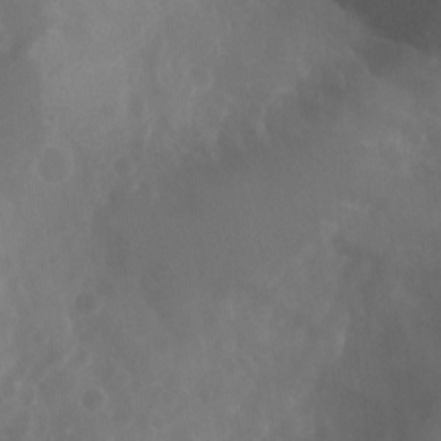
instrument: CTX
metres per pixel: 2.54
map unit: Aa
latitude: -13.4077
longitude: -67.4237
